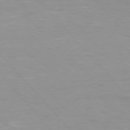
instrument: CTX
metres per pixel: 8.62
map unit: Hpe
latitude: 76.3467
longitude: -154.9703
